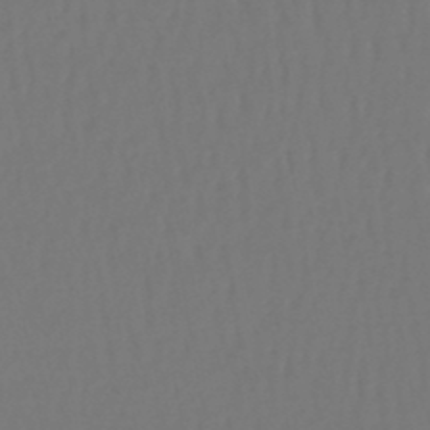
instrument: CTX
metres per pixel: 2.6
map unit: lHb
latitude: -47.2376
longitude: 61.6911
